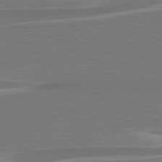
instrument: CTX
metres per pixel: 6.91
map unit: lApd
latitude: 79.2348
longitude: -93.5749
